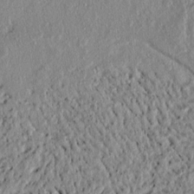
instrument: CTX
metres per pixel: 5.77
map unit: lAvf
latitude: 6.8758
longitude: 167.3321
